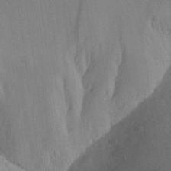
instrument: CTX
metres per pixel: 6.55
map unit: Aa
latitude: 27.6694
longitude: -145.8394
